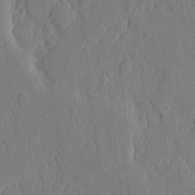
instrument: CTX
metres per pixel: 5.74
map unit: eHh
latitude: 6.1767
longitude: -72.9136
